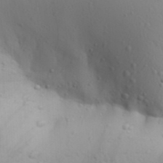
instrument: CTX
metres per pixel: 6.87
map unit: Aa
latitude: 29.7638
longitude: -145.8961
